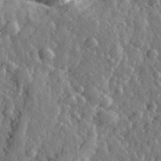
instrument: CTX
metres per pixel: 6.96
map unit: eHh
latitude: 33.8961
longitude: -80.2900
